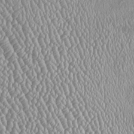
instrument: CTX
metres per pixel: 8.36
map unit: Htu
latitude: -6.0283
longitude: 157.1053
